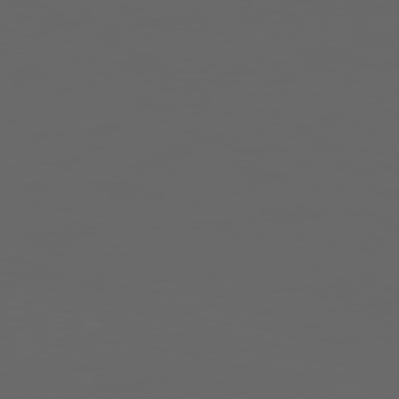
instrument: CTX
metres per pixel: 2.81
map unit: Ap
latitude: -77.8422
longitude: -75.4993
